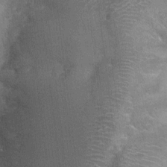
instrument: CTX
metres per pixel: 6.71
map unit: Nhu
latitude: 0.1011
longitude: -17.2914
